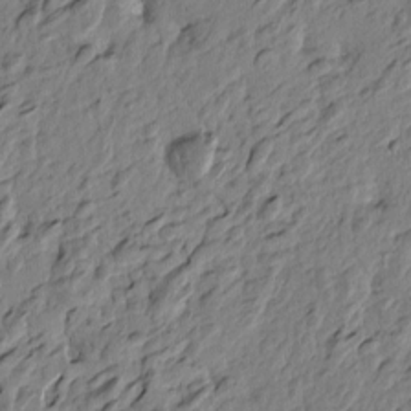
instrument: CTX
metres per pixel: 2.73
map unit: Htu
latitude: -3.3887
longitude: 179.3509
